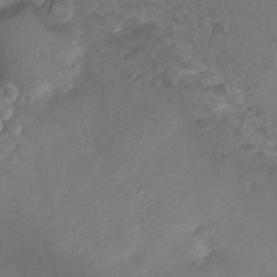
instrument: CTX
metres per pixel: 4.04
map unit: Nhu
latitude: 26.6869
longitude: -53.4616
